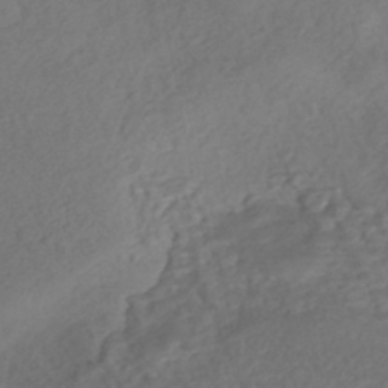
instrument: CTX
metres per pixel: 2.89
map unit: eHh
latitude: -43.0108
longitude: 120.4251
